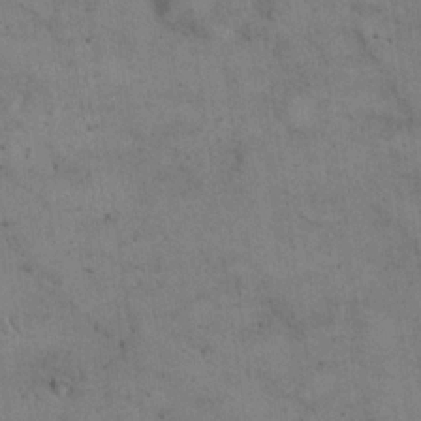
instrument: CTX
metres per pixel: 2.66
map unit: eHh
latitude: 21.8395
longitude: -60.8380
